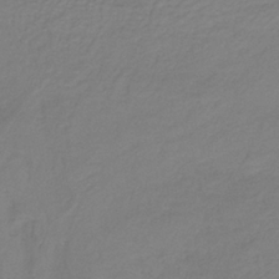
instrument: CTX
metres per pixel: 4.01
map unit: HNb
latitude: -33.7100
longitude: 53.8422
